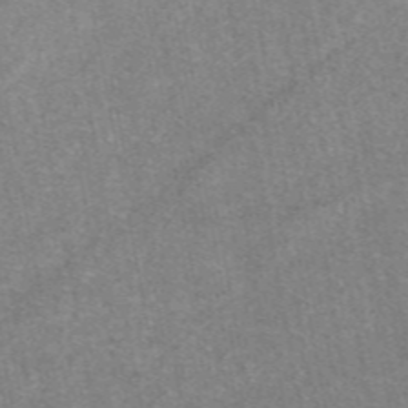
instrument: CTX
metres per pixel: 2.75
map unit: eAb
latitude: 48.6490
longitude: 113.0864
